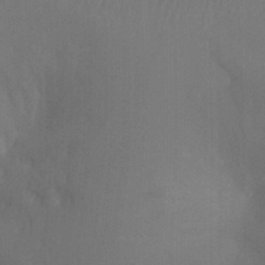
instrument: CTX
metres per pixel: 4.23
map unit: Ht
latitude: -3.8233
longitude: -26.7435
